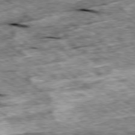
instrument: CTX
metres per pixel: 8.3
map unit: Ap
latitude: -79.5021
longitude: -86.6679
